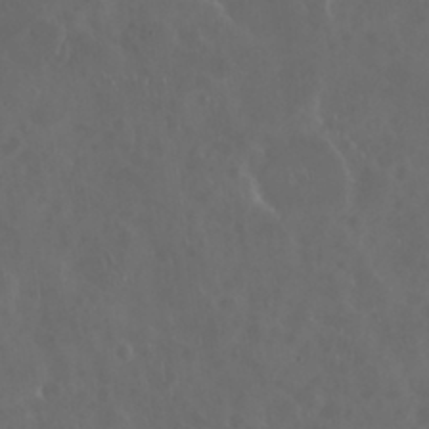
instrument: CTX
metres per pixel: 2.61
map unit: Nhu
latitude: 29.4993
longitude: -59.4238
